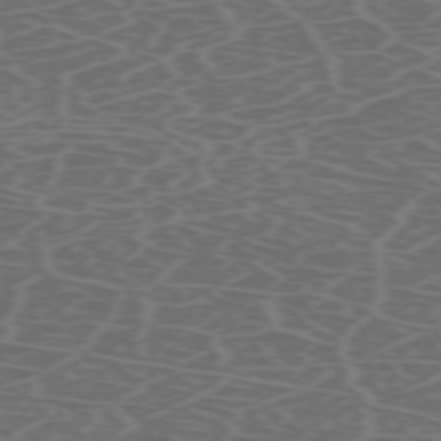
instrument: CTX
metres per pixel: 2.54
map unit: Hpe
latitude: -72.7463
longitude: 9.0297
